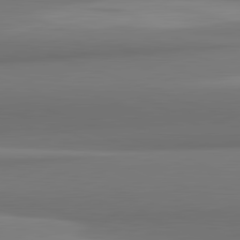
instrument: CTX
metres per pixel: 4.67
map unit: lApd
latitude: 82.2522
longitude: 169.7099
